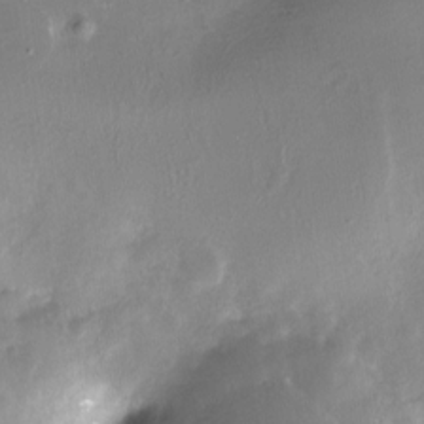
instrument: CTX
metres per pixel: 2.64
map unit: Nhe
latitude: -27.5588
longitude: -110.2523
